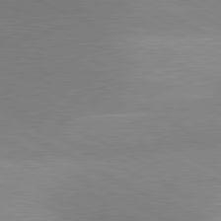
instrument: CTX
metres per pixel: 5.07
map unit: lApd
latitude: 80.7435
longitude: 126.2928
